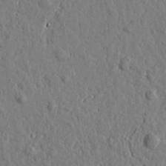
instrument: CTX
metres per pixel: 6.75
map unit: Htu
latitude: 0.6301
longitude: -178.8380
